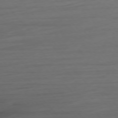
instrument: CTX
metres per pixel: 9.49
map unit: Ap
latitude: -76.3495
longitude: -72.1389
